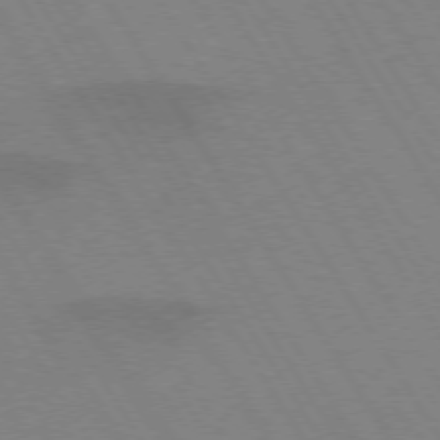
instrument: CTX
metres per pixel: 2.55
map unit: lApd
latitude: 72.7247
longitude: -57.6504
